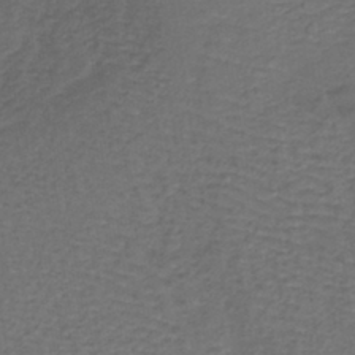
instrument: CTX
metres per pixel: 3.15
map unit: lHb
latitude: -39.8800
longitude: 62.1416
